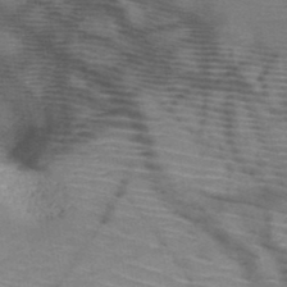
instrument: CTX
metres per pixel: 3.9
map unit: HNb
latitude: -47.5399
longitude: -44.9325
